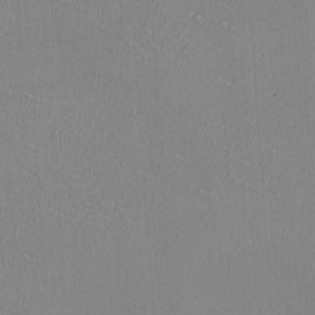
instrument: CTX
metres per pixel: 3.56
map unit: HNhu
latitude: -1.7289
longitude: -1.4804
